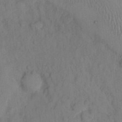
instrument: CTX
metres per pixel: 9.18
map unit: eHh
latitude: 13.5371
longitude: -61.9339
